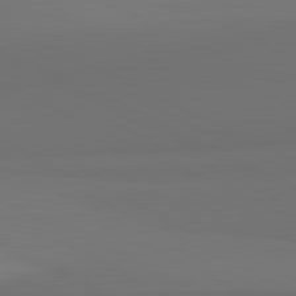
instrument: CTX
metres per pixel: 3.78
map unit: lApd
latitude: 81.7639
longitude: 152.0283
